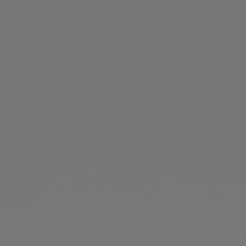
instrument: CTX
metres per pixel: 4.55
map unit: Hpe
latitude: 76.0444
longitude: -134.5923
